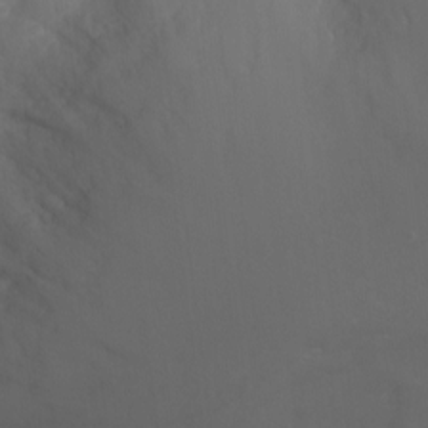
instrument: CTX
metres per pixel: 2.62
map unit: Nhu
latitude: -14.3307
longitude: -62.6113
